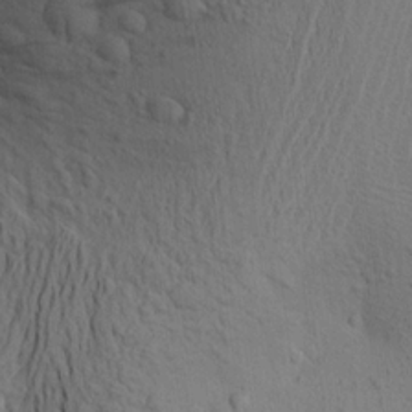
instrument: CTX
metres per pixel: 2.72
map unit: Aa
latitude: 19.1025
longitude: -149.1214
